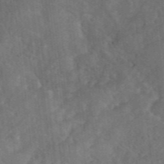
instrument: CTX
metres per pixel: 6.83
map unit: eHh
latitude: 39.8772
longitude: -56.0255
